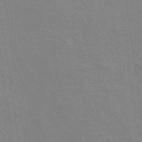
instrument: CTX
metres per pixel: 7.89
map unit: eHb
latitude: -36.5573
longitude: 76.2550
